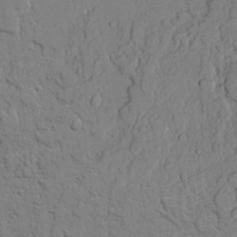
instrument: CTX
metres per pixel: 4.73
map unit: lAvf
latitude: 23.1214
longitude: -110.0633
